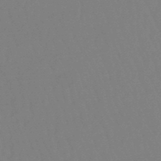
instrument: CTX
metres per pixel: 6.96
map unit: eHb
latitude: -49.0676
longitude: 85.6721
